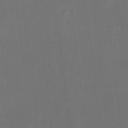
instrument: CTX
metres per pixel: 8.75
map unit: HNhu
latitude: 13.2726
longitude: 12.6896
